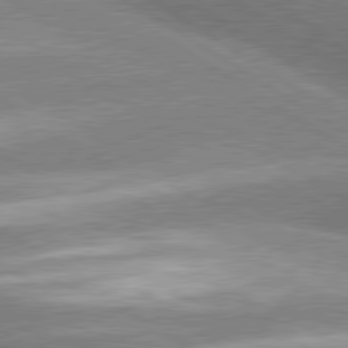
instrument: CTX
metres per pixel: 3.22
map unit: lApd
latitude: 80.2333
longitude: -154.0633
